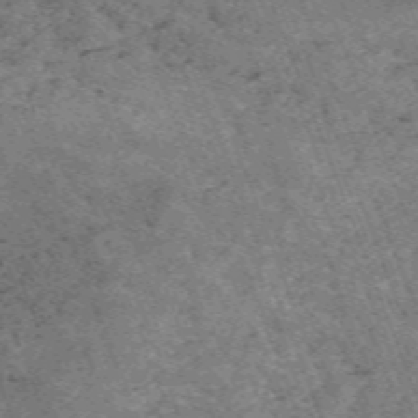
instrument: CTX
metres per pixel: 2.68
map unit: HNb
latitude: -54.7085
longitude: -48.0255
